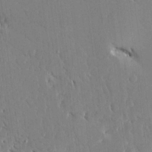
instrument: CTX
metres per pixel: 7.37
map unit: Ave
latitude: 16.1200
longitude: -139.7827
